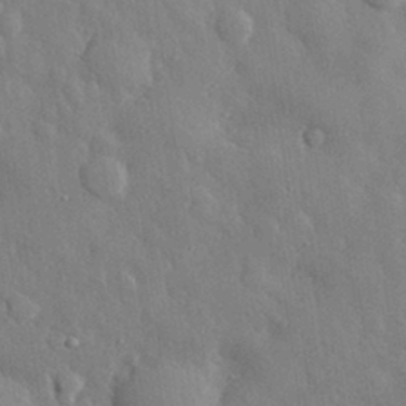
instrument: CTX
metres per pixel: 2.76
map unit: eHh
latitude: 30.2145
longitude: -79.0648
